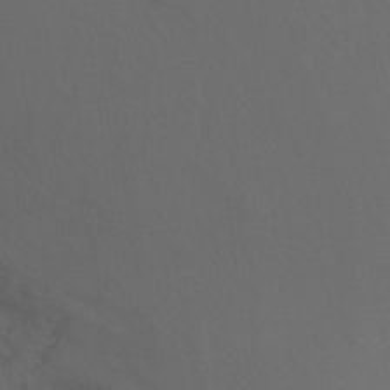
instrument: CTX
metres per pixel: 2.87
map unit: Ht
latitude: -10.8975
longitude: -34.7624
